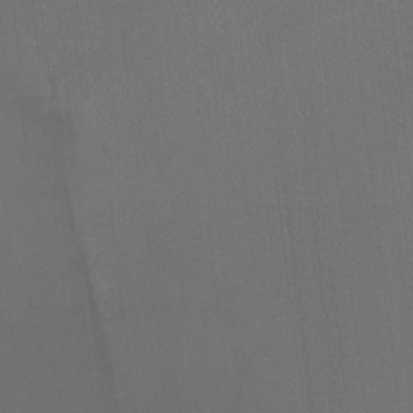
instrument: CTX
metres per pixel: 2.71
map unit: Ht
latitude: -8.8975
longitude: -38.9703
